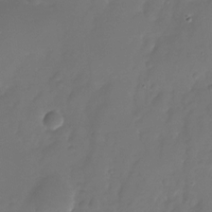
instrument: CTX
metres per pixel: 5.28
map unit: Nhu
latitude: -26.8219
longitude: -71.2915
